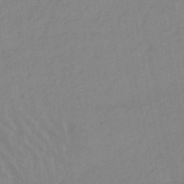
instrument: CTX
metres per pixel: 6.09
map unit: lHb
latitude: -48.6330
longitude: 75.6533
